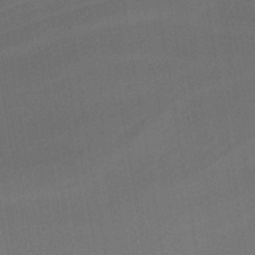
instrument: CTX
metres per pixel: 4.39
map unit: lHb
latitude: -41.0864
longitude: 67.8044
